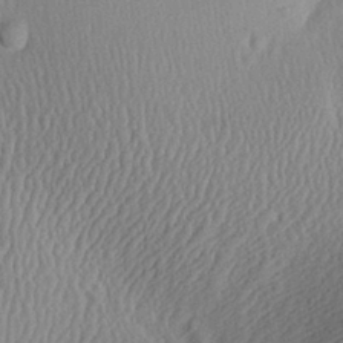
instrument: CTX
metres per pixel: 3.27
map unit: Aa
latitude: 28.5168
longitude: -136.9136
